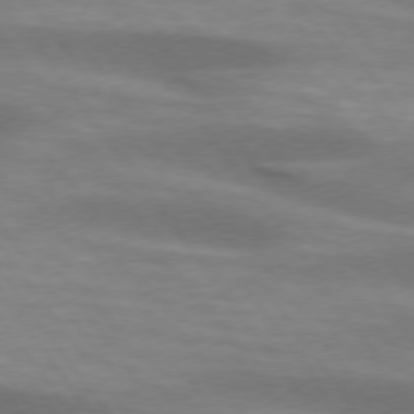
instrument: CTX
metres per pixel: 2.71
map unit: lApd
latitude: 74.4601
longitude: -50.0444
